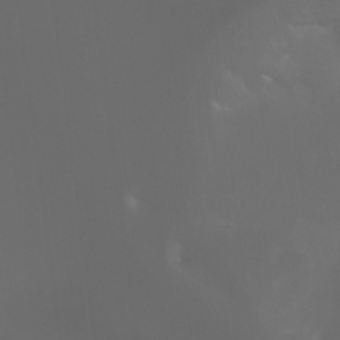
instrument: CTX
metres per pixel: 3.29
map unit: Aa
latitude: -7.1053
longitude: -72.9703
